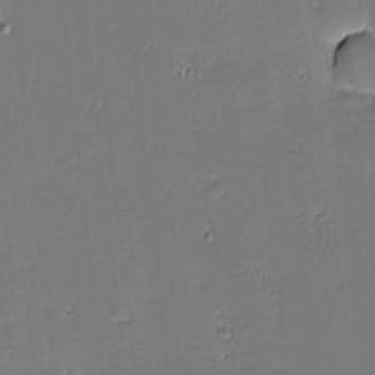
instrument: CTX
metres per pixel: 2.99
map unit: eHh
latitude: -3.6721
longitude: -82.3089
